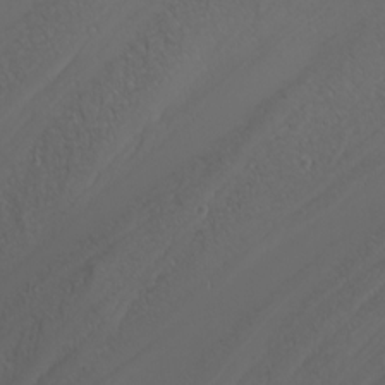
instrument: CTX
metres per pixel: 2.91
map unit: Nhu
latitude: -6.8408
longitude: -81.5182
